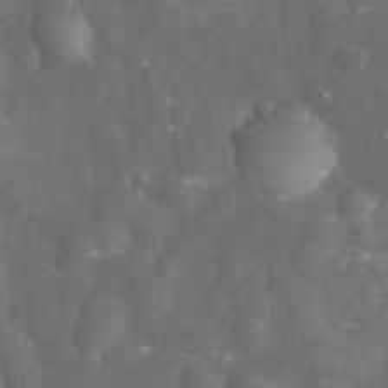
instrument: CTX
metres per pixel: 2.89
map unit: eHh
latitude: 31.3482
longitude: -71.4993
